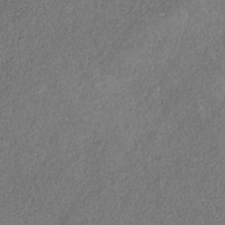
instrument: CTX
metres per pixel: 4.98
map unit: HNb
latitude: -32.2551
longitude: 58.4251
